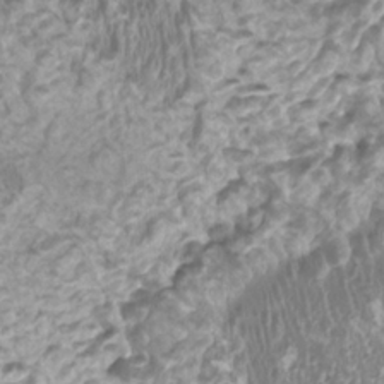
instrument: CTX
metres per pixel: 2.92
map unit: HNhu
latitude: 3.2915
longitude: -3.0080
